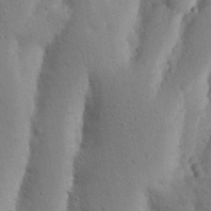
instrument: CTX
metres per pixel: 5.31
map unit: Nhu
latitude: 17.1970
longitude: -75.7072
